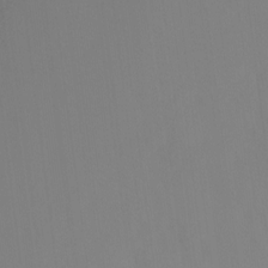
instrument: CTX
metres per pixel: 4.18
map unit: Ht
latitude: -14.6330
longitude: -43.3482
